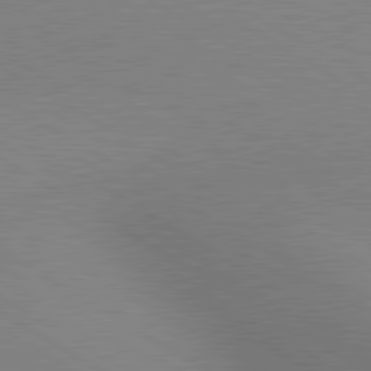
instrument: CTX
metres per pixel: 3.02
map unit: lApd
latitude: 80.3467
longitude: 126.2739
